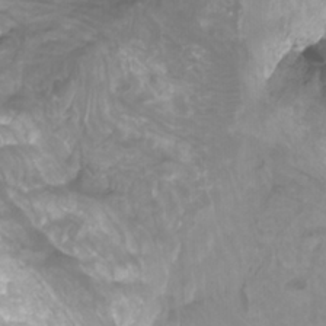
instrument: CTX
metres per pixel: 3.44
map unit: Htu
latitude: -10.4818
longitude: -74.8758
